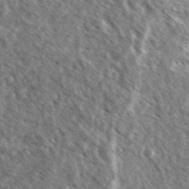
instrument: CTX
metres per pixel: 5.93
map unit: Ave
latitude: 37.6883
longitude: -110.5735
